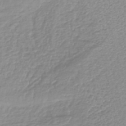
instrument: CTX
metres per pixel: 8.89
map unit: lHb
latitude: -40.4440
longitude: 64.4440
